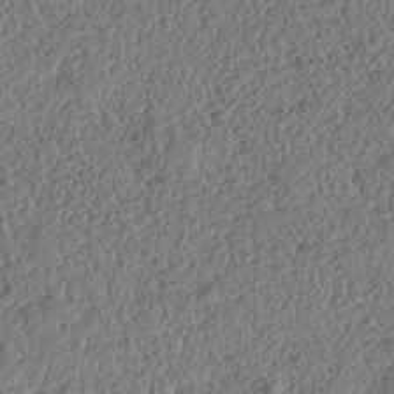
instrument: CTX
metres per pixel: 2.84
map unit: HNhu
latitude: -37.2753
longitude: 33.2754
